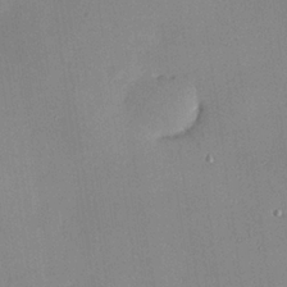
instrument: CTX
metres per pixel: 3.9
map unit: Hve
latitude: 25.7638
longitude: -90.9325
